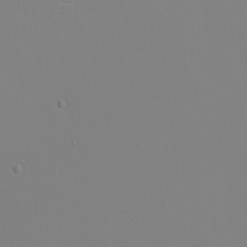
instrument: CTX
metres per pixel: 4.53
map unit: eHh
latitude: -4.2739
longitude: -83.5371
